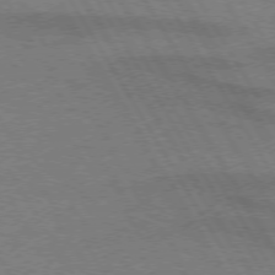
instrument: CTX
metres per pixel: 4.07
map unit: lApd
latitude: 72.8758
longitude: -56.9891
